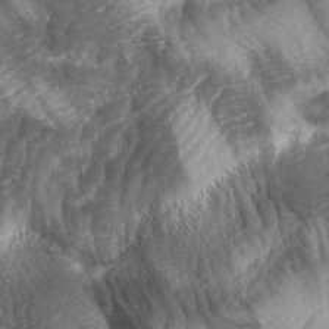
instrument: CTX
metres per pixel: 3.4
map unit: lAa
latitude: -4.6140
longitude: -127.2915
